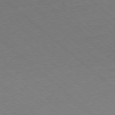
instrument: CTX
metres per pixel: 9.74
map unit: Hpe
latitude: -78.2550
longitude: 14.1984
